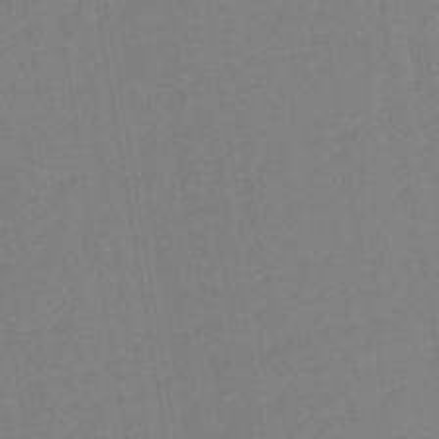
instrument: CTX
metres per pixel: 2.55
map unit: eHh
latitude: -42.8974
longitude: -31.8395
